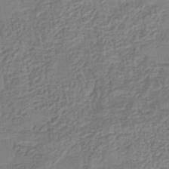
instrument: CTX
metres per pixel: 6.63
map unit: eHb
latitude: -35.1620
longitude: 79.5966
